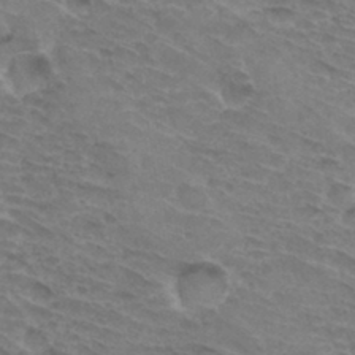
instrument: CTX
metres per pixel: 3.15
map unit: Hto
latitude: 33.3293
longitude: -45.4993
